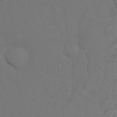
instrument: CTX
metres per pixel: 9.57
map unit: Hto
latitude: -8.0283
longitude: -45.7449
